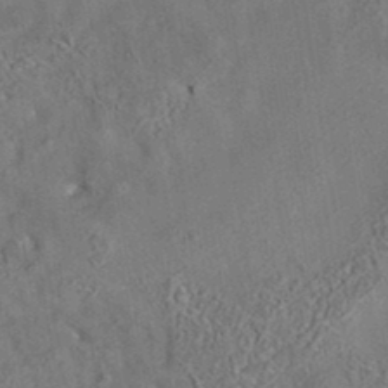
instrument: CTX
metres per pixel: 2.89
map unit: eAb
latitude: 35.3481
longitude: 111.8422
